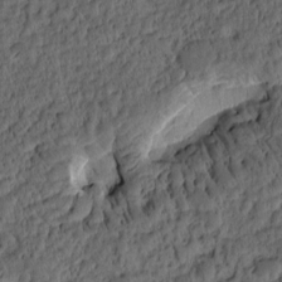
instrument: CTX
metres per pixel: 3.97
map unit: eHh
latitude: -0.7653
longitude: 15.8612
